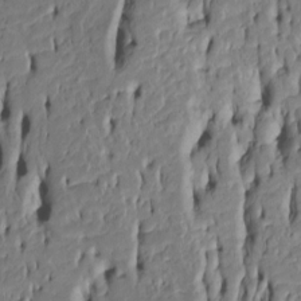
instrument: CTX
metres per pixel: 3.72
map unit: Htu
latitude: -5.3509
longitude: 151.0108
